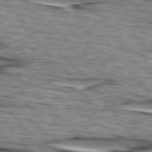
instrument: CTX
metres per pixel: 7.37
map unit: lApd
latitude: 74.9514
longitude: -72.7247
